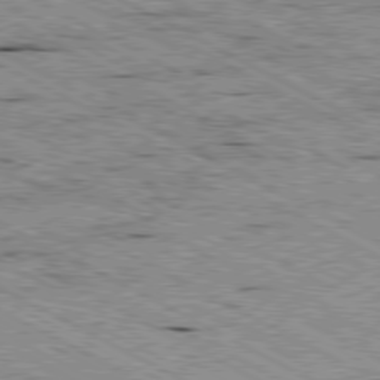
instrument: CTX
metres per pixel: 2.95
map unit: Ap
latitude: -80.6141
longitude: -52.7246
